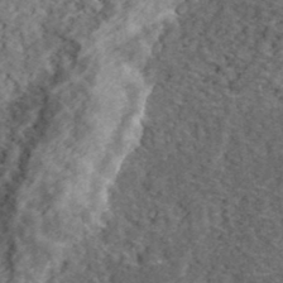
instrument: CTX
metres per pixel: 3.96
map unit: eHh
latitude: 37.5560
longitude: -79.6694
